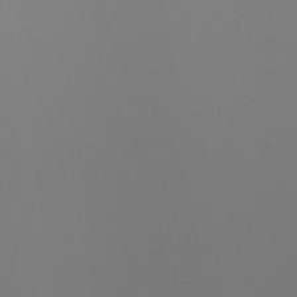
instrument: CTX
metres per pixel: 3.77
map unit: Ht
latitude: -4.4251
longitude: -61.2915
